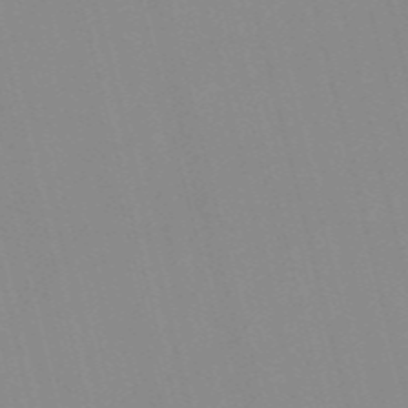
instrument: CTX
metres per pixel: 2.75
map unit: Nve
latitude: -57.5210
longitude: 61.6911
